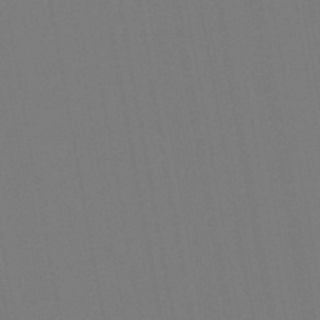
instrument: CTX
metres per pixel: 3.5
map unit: lHb
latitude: -46.8030
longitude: 73.1620
